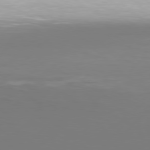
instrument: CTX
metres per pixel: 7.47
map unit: Hpe
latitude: 76.7624
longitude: -127.6694
